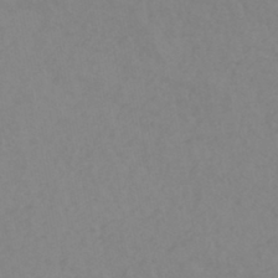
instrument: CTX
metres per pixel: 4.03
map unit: HNhu
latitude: -43.5399
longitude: 90.1039
